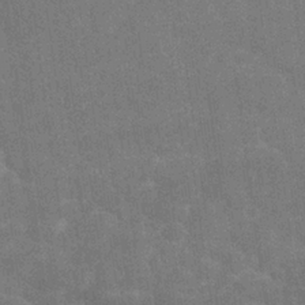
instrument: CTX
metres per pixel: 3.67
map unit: Nhu
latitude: 26.6302
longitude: -64.0255
